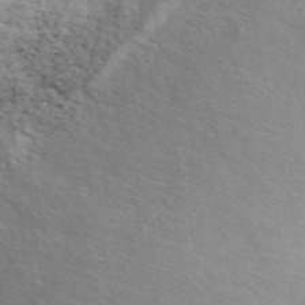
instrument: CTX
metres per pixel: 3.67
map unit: ANa
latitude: 49.9339
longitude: -73.4427
